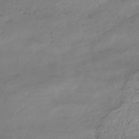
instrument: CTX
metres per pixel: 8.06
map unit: eHh
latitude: -45.6344
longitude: -28.4979
